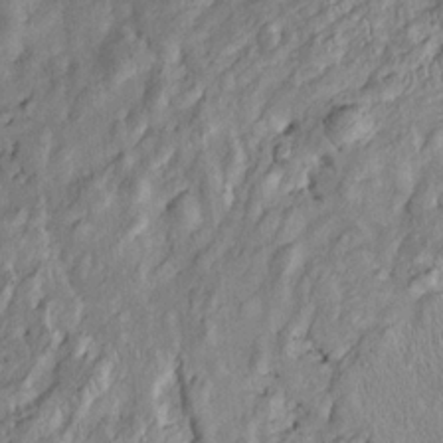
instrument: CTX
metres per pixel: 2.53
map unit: Htu
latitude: -6.0283
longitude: 155.0486
